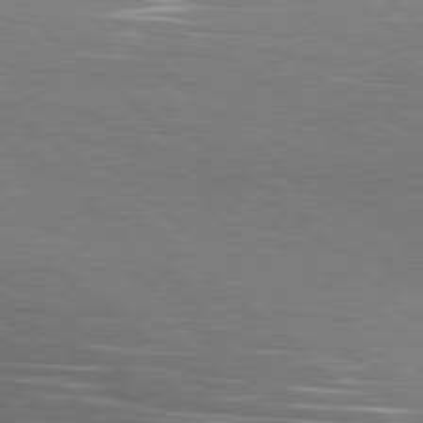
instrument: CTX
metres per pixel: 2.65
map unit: Hpe
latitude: 78.3845
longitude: -139.7827
